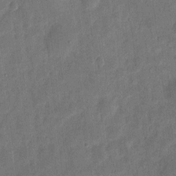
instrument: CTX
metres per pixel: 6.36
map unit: eHh
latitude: 6.4601
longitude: -71.2348
